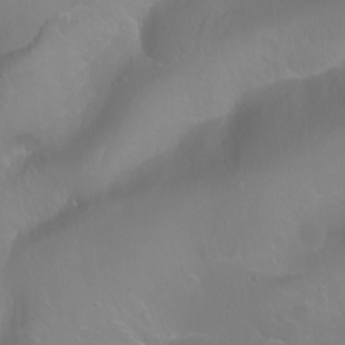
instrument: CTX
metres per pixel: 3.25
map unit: Ht
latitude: -0.1606
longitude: -46.4034
